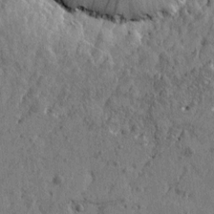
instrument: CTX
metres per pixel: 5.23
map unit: Htu
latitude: -5.6533
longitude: 179.6722
